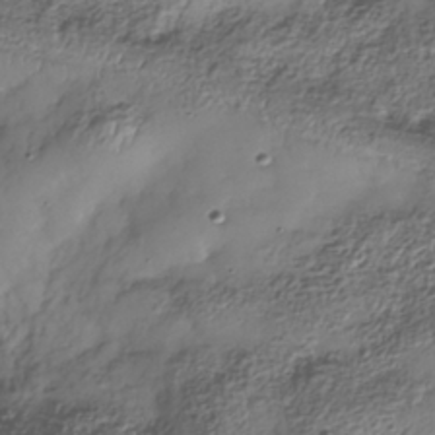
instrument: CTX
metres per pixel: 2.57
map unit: Nhe
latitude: -38.0283
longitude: -147.3671
